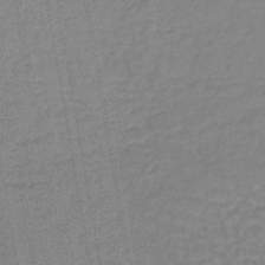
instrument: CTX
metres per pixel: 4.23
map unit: lHb
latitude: -42.0849
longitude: 63.1053
